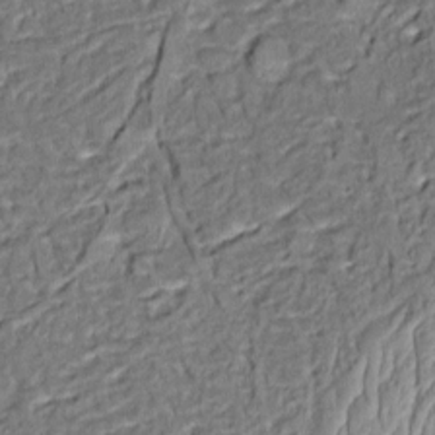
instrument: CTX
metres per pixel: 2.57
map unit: Aa
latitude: 9.1214
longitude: -133.0458
